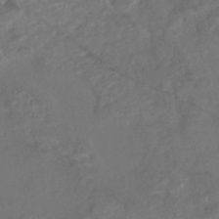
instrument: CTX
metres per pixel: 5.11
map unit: Nhe
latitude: -48.7275
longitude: -173.0647
